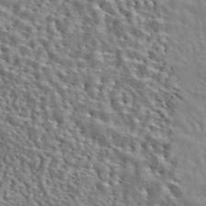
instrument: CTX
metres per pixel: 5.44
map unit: eAb
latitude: 44.0444
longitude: 112.7652
